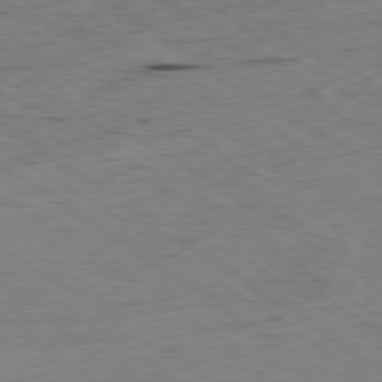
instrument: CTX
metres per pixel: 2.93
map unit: Hpe
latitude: -80.2929
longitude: 23.7667
